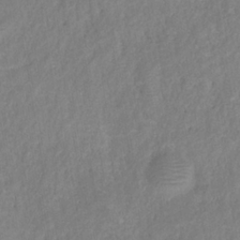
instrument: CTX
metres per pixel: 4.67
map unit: HNhu
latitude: -28.4629
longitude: 73.8800
